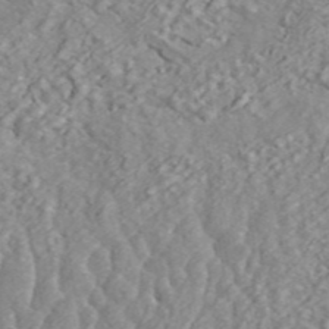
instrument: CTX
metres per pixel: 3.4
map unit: ANa
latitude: 45.1214
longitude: 23.6722
